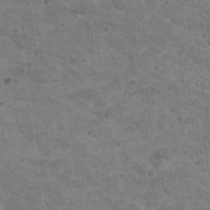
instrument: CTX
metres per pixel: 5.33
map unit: Nhu
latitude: 17.6505
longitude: -31.5183
